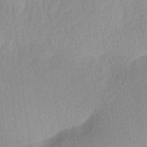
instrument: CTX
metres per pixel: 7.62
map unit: Ave
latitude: 11.4238
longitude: -107.0081
